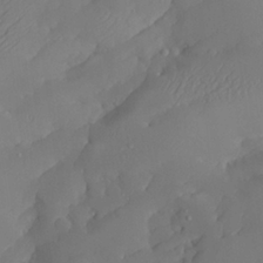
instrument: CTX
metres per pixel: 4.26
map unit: Aa
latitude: 24.1011
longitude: -128.2333
